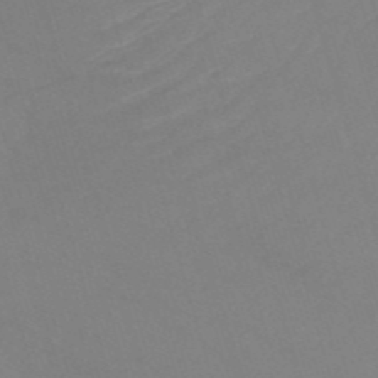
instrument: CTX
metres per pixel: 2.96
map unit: HNb
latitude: -53.5399
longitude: -49.6127
